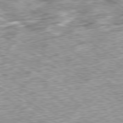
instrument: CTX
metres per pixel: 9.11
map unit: Ap
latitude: -80.1606
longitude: -51.8961
